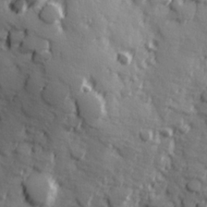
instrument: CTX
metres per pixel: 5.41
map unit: Hve
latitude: 25.6504
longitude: 146.8597
